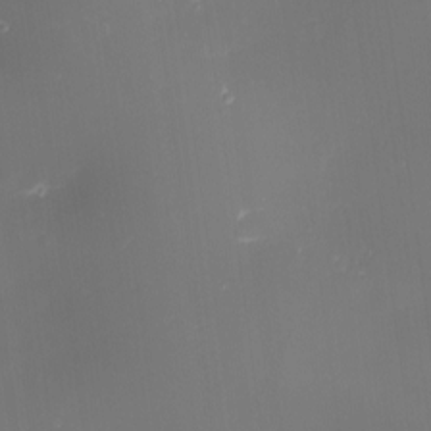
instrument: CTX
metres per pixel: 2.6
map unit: eHh
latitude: -1.2376
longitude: -80.2333
